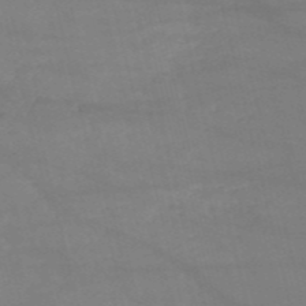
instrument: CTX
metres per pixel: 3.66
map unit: HNb
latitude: -53.0675
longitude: -37.7828
